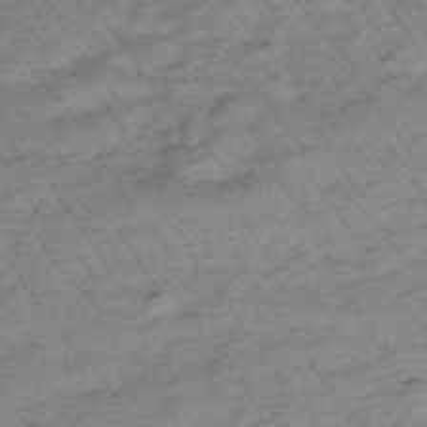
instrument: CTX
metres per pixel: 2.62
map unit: lHb
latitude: -35.5399
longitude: 69.8989
